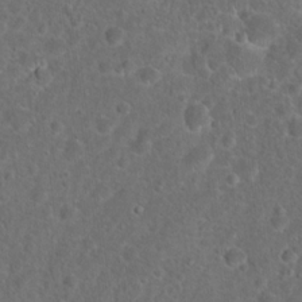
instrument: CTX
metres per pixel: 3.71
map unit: Hto
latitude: 17.9528
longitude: -41.5749
